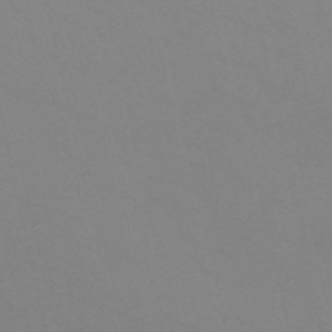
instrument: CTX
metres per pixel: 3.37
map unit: HNb
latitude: -52.9163
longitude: -50.4601
